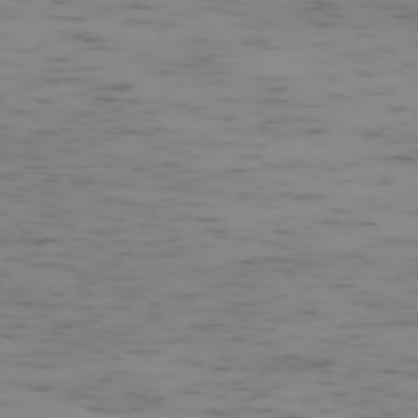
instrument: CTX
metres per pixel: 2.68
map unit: Ap
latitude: -75.3699
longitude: -79.1970
